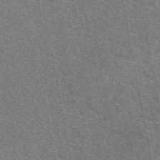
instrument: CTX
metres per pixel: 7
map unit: eAb
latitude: 49.2159
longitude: 115.8989
